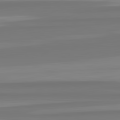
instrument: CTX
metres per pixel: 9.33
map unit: lApd
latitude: 82.8380
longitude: 174.2739
